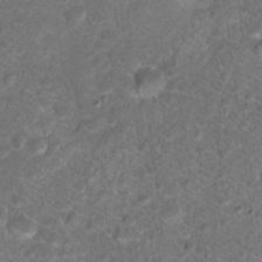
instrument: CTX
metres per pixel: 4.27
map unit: Hto
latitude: 17.8205
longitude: -37.4805
